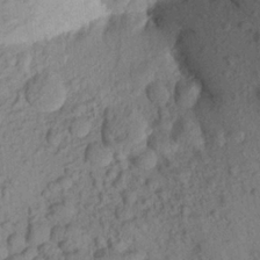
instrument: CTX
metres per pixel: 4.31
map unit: Aa
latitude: 22.6868
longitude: -147.7261
